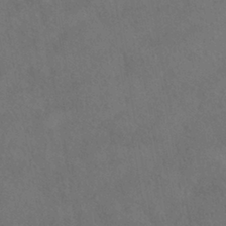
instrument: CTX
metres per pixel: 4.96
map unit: ANa
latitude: -39.1431
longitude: 96.9731
